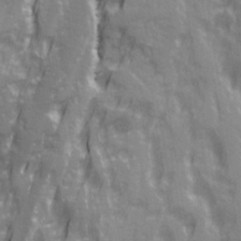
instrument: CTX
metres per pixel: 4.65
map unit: Ave
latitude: 20.6491
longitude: -132.4979
